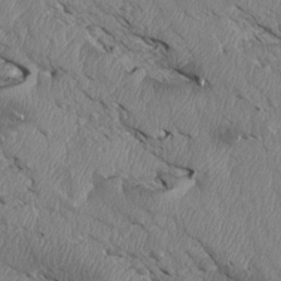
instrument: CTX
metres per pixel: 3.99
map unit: Htu
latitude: 3.9717
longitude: 152.5762
